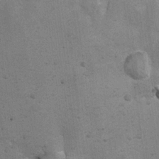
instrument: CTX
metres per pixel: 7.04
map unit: Ht
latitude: 8.9136
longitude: -36.8191
